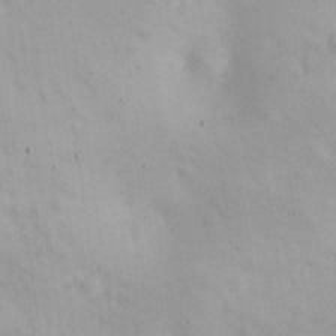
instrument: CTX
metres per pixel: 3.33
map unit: eHh
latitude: 26.3467
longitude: -65.7261
